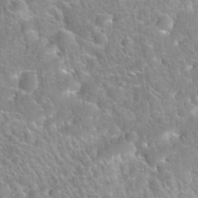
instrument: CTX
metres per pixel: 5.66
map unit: Nhu
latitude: 32.4790
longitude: -51.4804
